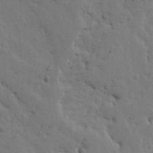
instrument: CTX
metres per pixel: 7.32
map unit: Ave
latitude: 13.7828
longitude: -133.0270
